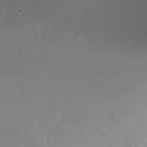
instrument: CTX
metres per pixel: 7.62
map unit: Ht
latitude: -15.8801
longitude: -40.9324
